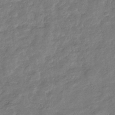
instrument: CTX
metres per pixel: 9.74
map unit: eHb
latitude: -34.1984
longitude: 79.6910
